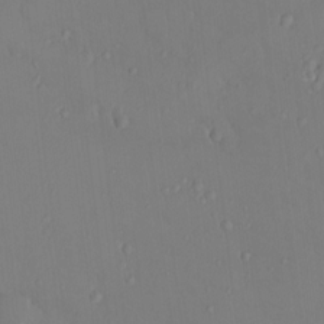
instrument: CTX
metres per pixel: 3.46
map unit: HNhu
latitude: 5.8016
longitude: 1.7100
